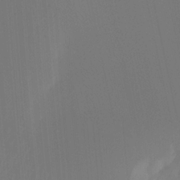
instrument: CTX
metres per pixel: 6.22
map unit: Ht
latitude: -12.1795
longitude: -48.4601
